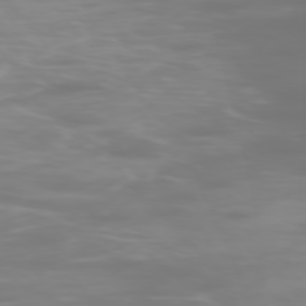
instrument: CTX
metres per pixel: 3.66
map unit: Ap
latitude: -77.4265
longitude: -71.9717
